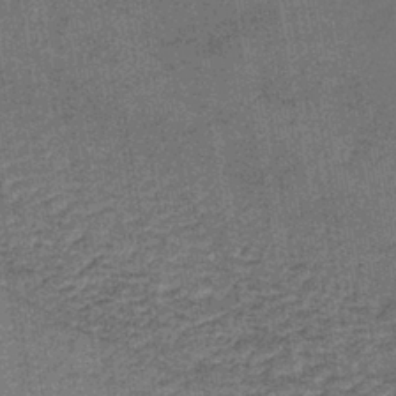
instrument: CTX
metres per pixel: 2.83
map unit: lHb
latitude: -35.9745
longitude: 59.5210
